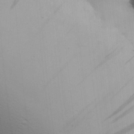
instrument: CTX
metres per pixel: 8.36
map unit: Aa
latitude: 25.5560
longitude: -136.6491
